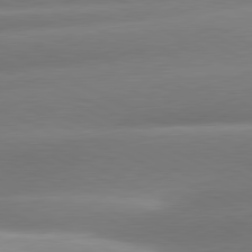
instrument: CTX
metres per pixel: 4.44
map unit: lApd
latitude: 80.8002
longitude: -159.4427
